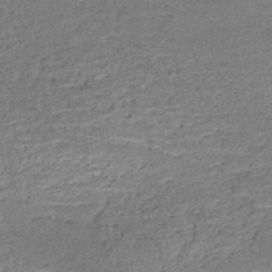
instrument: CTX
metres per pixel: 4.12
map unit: HNb
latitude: -50.7841
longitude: -49.3482
